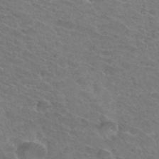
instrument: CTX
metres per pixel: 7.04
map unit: Hto
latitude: 33.9528
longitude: -41.8016
